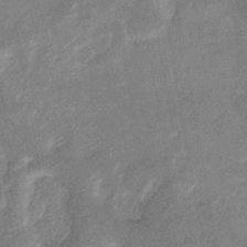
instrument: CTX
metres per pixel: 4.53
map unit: eHb
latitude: -34.9920
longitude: 74.6519
